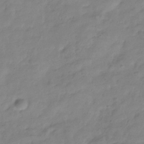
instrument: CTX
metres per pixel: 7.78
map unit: Hve
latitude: -32.1984
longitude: 91.3888
